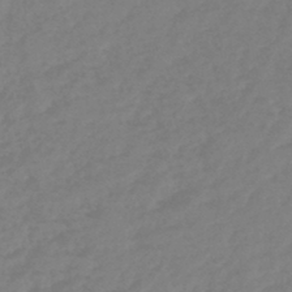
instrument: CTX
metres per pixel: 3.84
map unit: lHb
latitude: -44.7652
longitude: 70.9542
